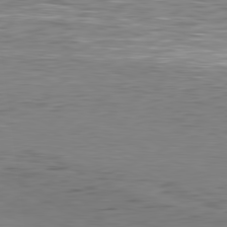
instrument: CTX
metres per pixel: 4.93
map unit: Hpe
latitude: -81.4077
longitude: 12.2929
